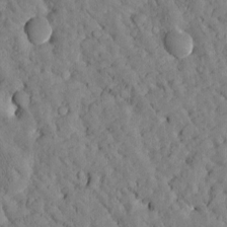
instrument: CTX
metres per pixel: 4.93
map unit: Htu
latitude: -3.1620
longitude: 174.2361
